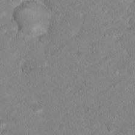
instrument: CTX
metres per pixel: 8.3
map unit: Nhu
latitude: 17.4237
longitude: -31.7261
